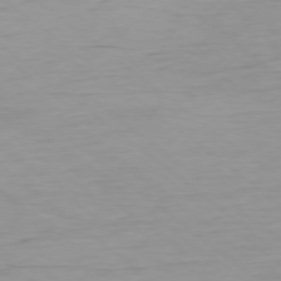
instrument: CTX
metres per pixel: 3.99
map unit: Ap
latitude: -78.5384
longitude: -78.0633
